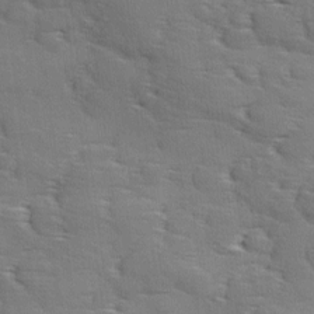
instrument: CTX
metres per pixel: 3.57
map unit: Ave
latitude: 11.5938
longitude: -106.1200
